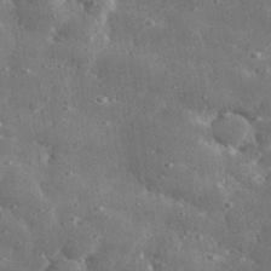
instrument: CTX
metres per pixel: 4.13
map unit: lHvf
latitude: 31.1404
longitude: -88.8191
